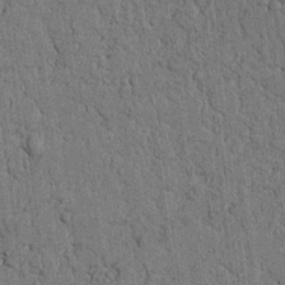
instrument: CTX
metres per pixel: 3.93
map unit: Nhu
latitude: 20.6869
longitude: -75.9717
